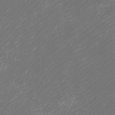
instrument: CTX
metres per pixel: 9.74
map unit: Htu
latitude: -6.3306
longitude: -74.2900
